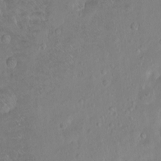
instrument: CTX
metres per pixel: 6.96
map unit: Ht
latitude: -7.9745
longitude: -36.5735
